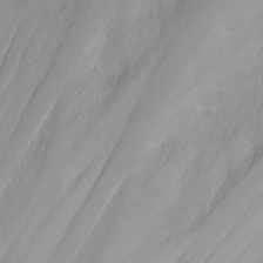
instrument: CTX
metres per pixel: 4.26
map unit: Nhu
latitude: -0.5952
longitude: -74.6302
